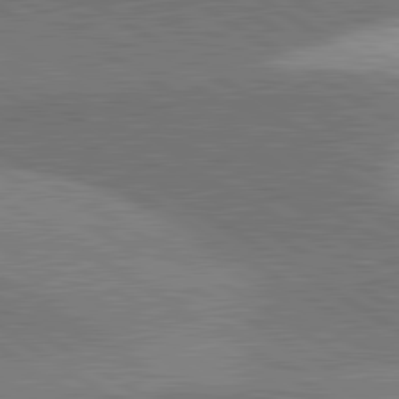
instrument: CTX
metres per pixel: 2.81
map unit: lApd
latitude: 81.6883
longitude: 140.4062
